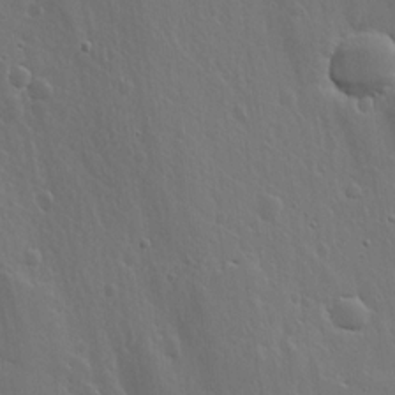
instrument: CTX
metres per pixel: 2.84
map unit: lHvf
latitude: 18.7435
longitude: -116.9325
